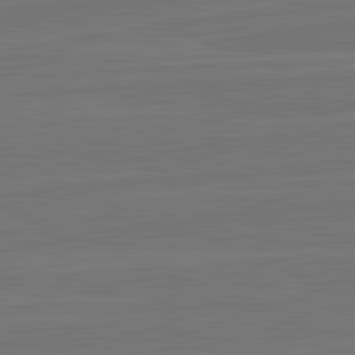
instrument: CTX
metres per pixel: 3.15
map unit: lApd
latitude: 82.3278
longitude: -179.1970
